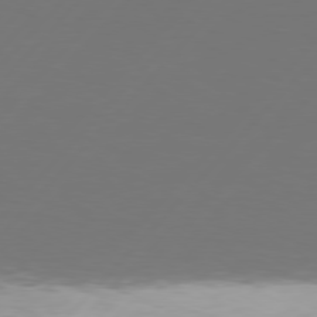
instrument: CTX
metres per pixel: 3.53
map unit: Hpe
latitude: 76.9136
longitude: -137.9717
